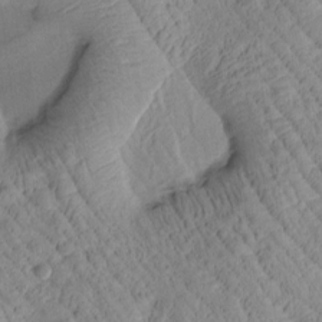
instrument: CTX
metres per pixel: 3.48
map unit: Htu
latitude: 2.0822
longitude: 176.6330
